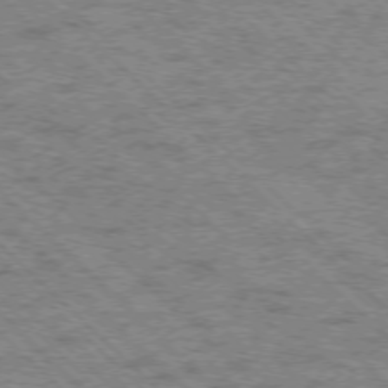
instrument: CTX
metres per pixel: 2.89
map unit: Ap
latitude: -76.1606
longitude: -80.1767
